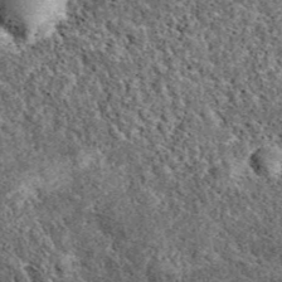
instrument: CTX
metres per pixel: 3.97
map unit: eAb
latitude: 38.0822
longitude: 110.4440
